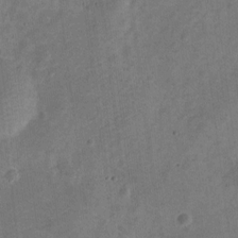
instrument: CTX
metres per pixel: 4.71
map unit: Nve
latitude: -25.7855
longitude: 105.8422
